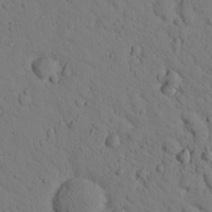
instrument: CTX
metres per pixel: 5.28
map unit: lHvf
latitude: 14.4979
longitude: 178.0283
